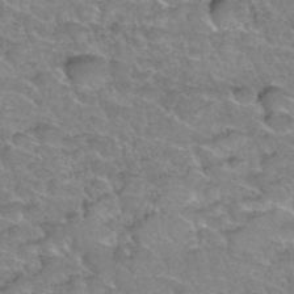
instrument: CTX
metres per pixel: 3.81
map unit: Hto
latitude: 35.8583
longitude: -45.2159
